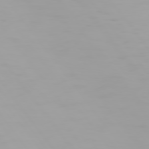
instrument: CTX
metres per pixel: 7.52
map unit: Hpe
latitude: 74.4979
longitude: -128.8947
